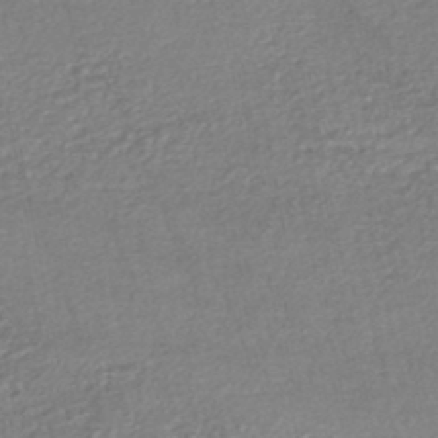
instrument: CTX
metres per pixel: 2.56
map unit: HNhu
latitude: -47.4265
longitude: 102.6519
